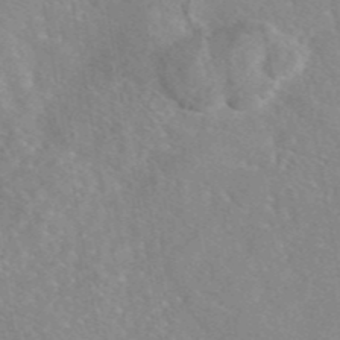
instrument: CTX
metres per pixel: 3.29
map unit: eAb
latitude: 45.4993
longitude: 109.1431
